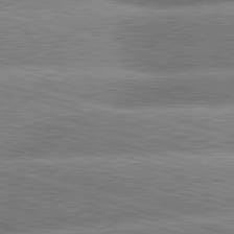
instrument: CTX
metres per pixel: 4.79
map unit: lApd
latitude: 81.3859
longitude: -163.3482
